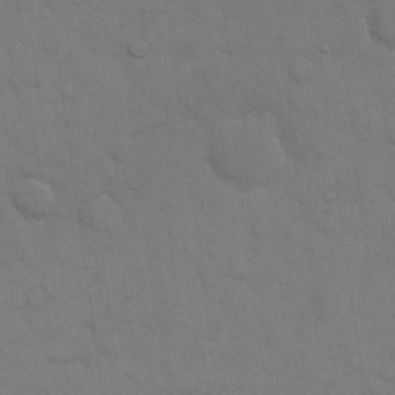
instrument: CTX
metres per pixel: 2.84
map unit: eHh
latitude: 19.2348
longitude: -63.1215
